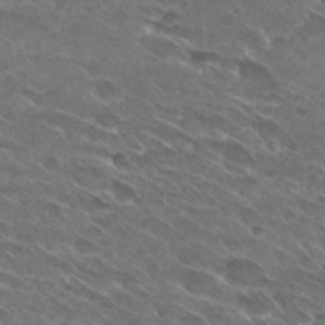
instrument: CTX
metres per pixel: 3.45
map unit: Hto
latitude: 29.5182
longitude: -44.1955
